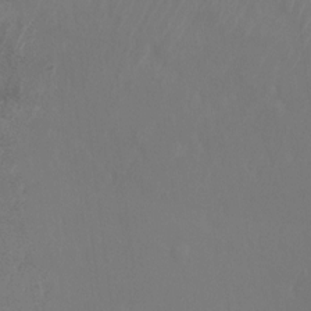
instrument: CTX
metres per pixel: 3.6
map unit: Ht
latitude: 0.4223
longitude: -32.9136
